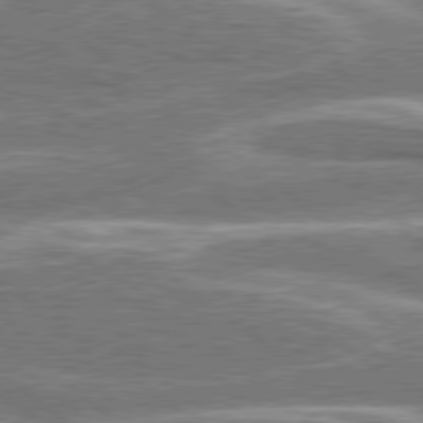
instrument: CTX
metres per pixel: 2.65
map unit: Hpe
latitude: 78.6869
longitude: -158.6680
